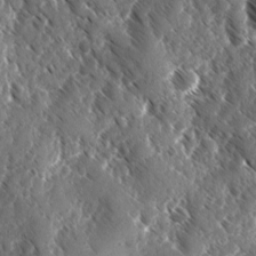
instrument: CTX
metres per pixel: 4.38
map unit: Ave
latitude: -10.5196
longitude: -119.0458
